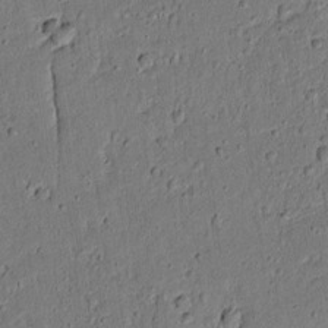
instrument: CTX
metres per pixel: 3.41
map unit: lAvf
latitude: 5.1025
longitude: 168.4251
